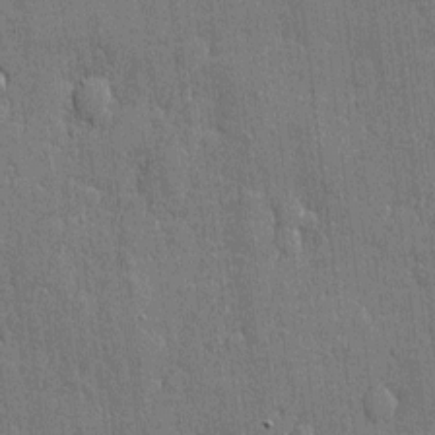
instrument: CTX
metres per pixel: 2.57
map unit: eHh
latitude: 5.4615
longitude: -75.3482
